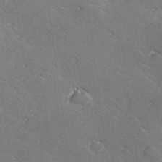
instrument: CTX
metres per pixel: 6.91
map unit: lHvf
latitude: 27.7072
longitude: 140.9353
